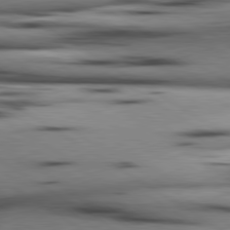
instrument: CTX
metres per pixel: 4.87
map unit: lApd
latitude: 80.3089
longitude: 161.3510
